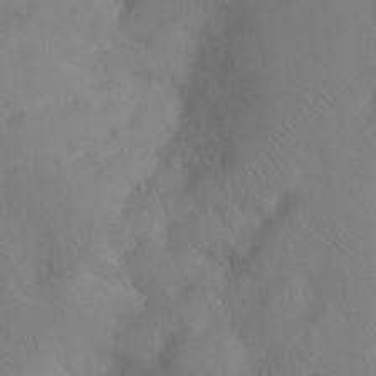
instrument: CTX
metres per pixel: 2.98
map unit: Ht
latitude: -9.1242
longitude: -37.1403
